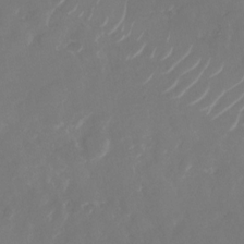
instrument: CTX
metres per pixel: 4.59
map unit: Nhu
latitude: -28.9353
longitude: -70.7624
